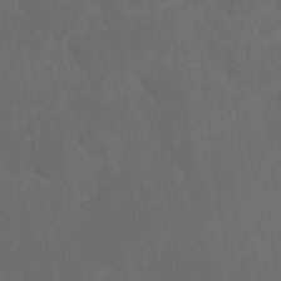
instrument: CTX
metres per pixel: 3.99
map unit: Nhu
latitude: 25.4993
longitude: -57.1970
